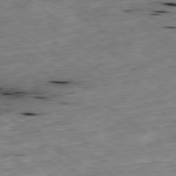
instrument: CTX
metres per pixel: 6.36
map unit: Ap
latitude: -79.5021
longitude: -91.6505
